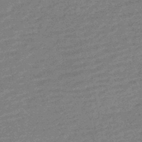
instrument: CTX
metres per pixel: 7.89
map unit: HNhu
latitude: -44.1039
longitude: 99.5021
